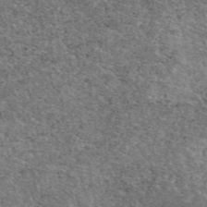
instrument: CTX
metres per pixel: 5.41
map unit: eAb
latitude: 48.6113
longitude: 116.5006
